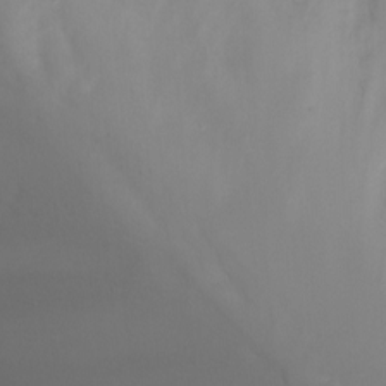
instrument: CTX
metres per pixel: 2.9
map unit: Nhu
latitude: -13.0109
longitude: -59.9339
